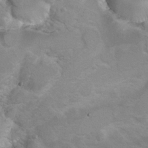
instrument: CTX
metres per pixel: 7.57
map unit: Hto
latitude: 8.7057
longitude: -30.9514
